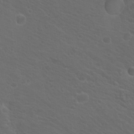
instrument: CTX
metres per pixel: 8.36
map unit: Hto
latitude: 19.3103
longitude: -36.5546
